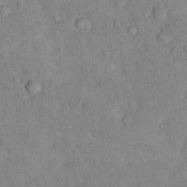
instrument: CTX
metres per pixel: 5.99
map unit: eHh
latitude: 19.0269
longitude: -61.7260
